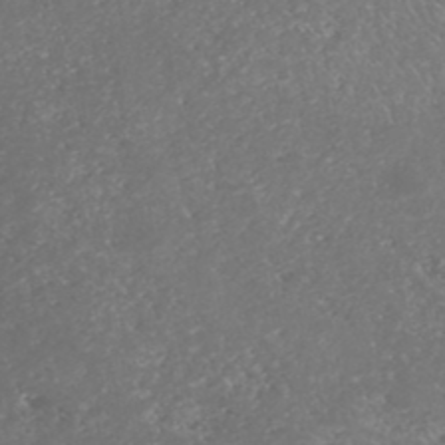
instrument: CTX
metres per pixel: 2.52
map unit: HNhu
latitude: -47.5021
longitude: 29.6722
